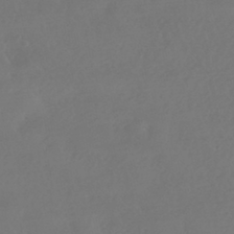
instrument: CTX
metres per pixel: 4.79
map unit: HNhu
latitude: -43.0108
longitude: 93.6722
